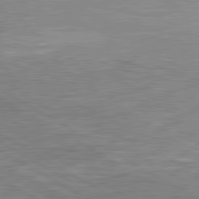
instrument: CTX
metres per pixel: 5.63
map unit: lApd
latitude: 80.7435
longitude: -172.3467
